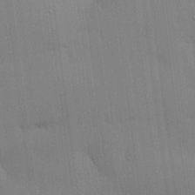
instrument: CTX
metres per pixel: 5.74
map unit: lHvf
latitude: 18.2522
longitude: -113.7827
